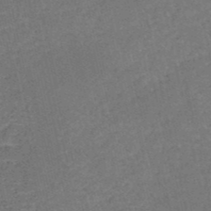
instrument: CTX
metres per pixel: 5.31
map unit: HNb
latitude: -51.0675
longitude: -49.2537
